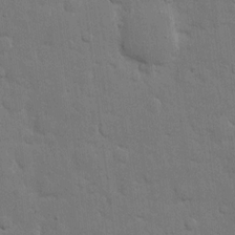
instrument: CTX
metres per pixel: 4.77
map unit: eHh
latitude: 11.6316
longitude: -67.2725
